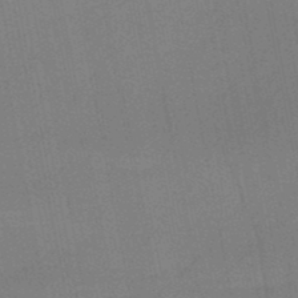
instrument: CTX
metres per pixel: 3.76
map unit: HNb
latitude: -48.0283
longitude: -40.0822
